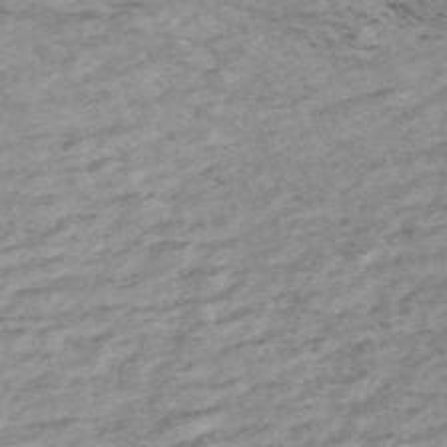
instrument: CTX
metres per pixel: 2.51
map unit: Nve
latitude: -58.5762
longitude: 54.5196
